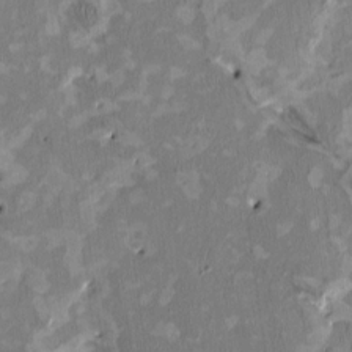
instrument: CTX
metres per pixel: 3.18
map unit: HNhu
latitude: 2.2333
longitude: -4.3656
